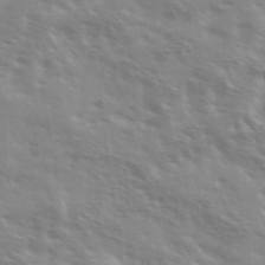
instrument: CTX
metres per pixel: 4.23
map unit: Ave
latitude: 37.0270
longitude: -110.9514
